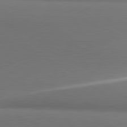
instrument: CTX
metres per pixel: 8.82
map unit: lApd
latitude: 81.4615
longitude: 154.9731
